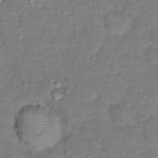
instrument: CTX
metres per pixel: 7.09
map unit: Ht
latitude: 15.1026
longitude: -37.0081
